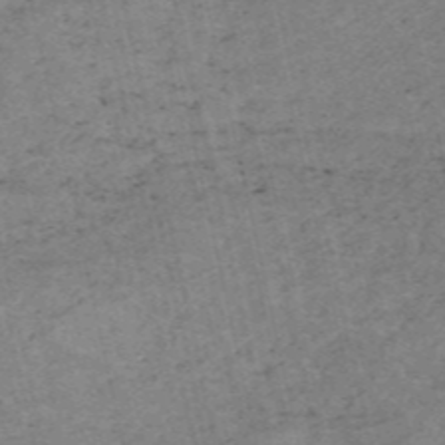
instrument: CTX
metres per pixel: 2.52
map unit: HNb
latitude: -54.5952
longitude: -42.7057
